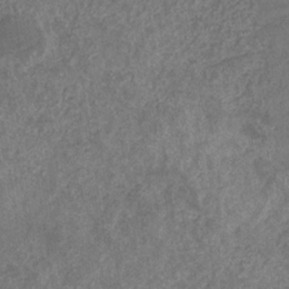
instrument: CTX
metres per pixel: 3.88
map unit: eHb
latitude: -31.1431
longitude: 71.6155
